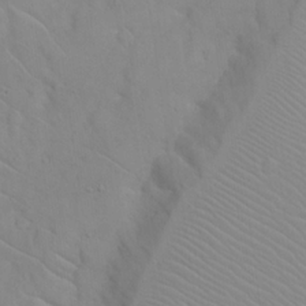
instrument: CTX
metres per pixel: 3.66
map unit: eHh
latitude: 20.5546
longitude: -61.4993
